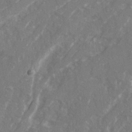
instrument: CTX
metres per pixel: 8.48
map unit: Ave
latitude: 20.8380
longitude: -130.5924
